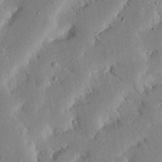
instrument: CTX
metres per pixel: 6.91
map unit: Nhu
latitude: 19.9150
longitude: -74.8380
